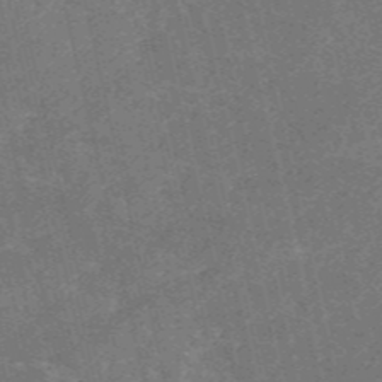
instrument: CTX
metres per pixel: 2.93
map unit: HNb
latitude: -54.8219
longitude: -40.2333
